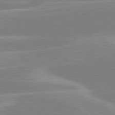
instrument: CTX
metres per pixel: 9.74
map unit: lApd
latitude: 80.1956
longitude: -123.6883
